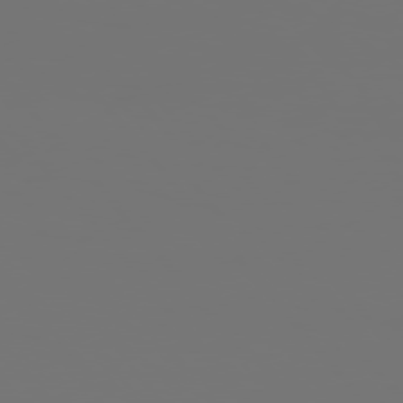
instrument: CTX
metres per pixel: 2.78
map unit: Hpe
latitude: 76.0633
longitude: -139.3293
